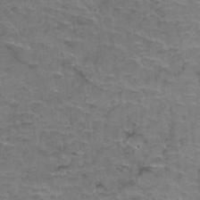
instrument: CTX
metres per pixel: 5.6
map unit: Hto
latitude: 37.2915
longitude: -41.6693
